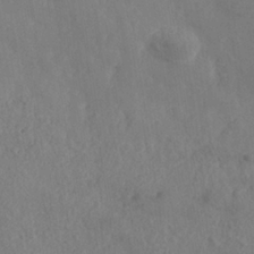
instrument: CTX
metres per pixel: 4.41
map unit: Nhe
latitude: -37.2187
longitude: 139.2565
